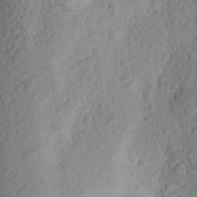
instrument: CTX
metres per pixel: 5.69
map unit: Aa
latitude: 25.9150
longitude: -146.2523
